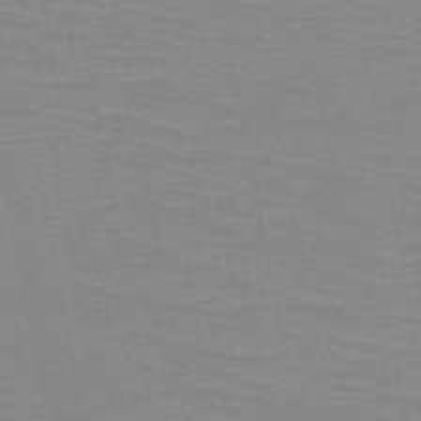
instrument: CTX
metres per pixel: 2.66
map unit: HNb
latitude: -48.1984
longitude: -48.5924
